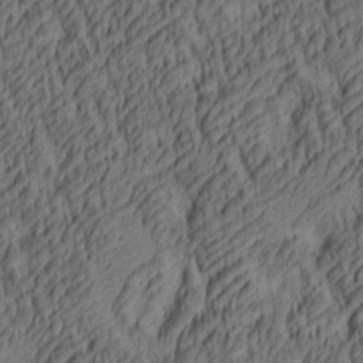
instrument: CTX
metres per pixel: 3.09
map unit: lAa
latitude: 4.4601
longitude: -115.3859
